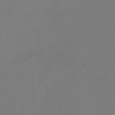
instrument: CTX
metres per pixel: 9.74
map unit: Ht
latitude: -14.9731
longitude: -49.8016
